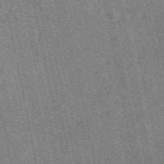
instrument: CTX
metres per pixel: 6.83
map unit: eAb
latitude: 49.3671
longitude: 104.7085
